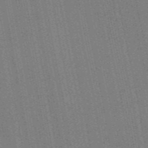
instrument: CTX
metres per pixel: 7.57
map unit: ANa
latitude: -38.2740
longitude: 95.1431
